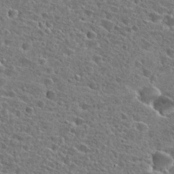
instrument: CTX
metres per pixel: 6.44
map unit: Hto
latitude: 25.2914
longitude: -46.8380
